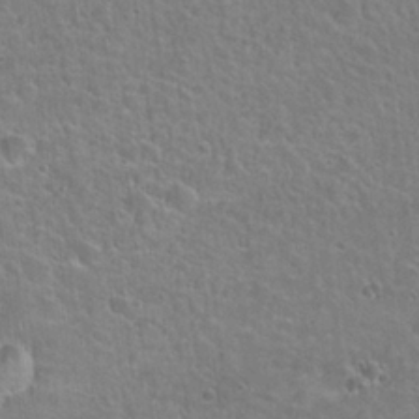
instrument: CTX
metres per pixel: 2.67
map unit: Hto
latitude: 22.2522
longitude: -51.4426
